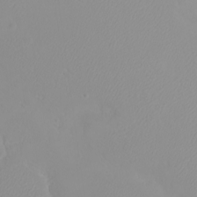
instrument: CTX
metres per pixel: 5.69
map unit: eHh
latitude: -8.3684
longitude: -70.1389
